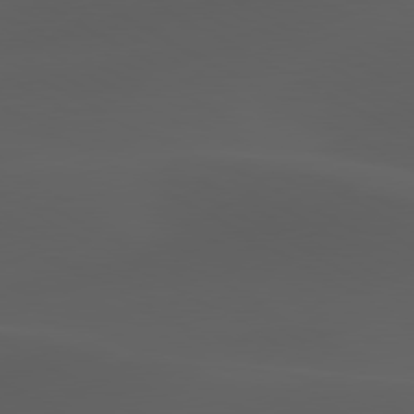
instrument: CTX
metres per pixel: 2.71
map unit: lApd
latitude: 80.0822
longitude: -89.4994
